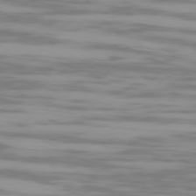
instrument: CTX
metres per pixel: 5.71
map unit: Ap
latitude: -79.3698
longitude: -102.6301
